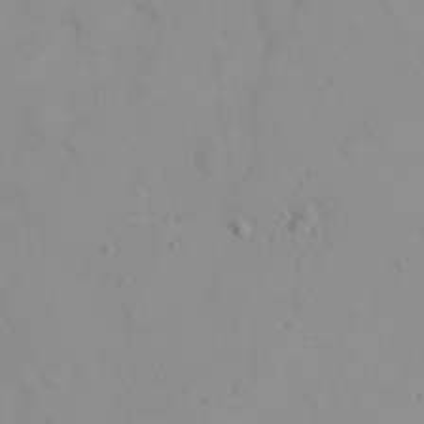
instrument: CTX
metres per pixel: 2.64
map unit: eHh
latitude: 21.6316
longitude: -63.8962
